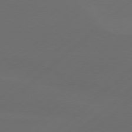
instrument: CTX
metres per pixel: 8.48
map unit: Hpe
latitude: 78.3656
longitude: -132.3467
